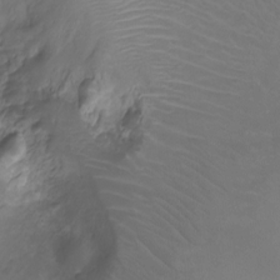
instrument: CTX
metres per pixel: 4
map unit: Ht
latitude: -7.6344
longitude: -20.2901
